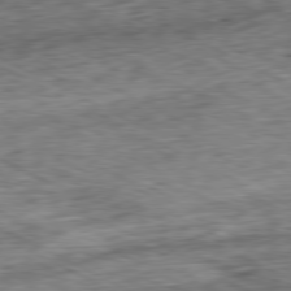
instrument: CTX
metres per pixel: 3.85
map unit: Ap
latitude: -80.7086
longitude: -72.4412
